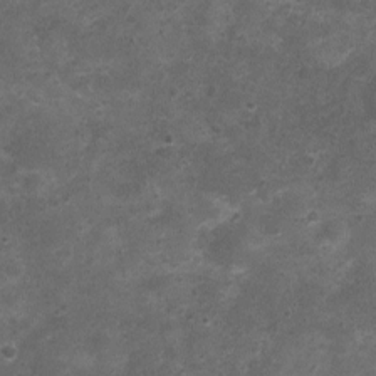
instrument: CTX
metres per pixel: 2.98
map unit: Nhu
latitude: 3.6316
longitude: -17.3103
